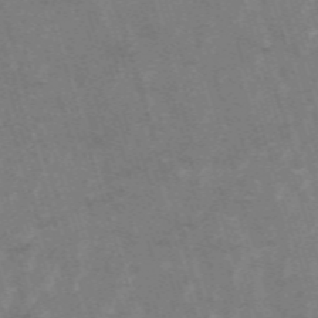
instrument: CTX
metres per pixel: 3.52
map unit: HNb
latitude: -53.7099
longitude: -42.6491
